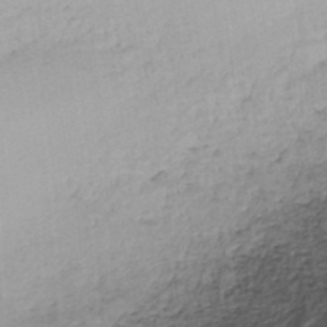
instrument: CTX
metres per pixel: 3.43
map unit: ANa
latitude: -44.9731
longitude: 104.7274
